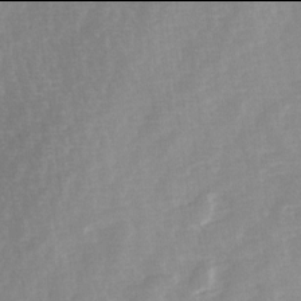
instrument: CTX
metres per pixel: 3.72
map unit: Ave
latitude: 13.9906
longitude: -103.4993
